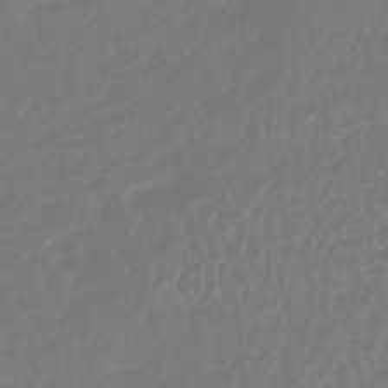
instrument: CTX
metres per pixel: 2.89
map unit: HNhu
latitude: -46.4251
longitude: 104.1039
